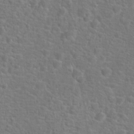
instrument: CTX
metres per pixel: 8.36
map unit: Hto
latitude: 17.5182
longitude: -42.0255
